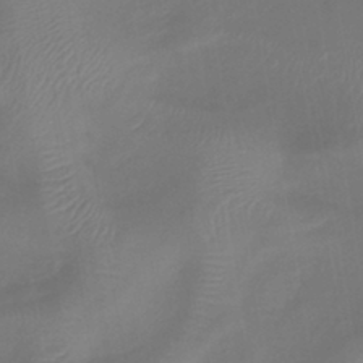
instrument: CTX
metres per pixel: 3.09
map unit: lHb
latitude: -41.2565
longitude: 77.6344
